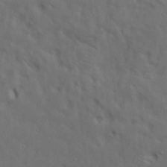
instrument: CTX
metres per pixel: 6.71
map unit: lAa
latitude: 19.5749
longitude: -139.2159
